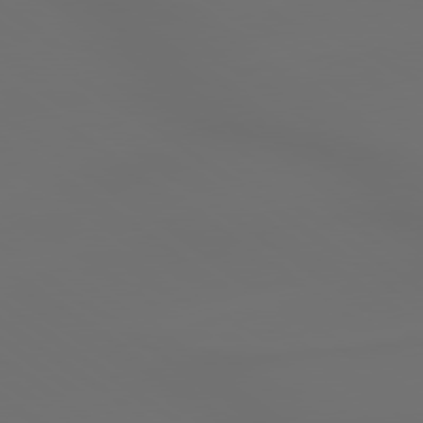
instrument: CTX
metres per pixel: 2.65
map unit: lApd
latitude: 79.5182
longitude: -175.3860
